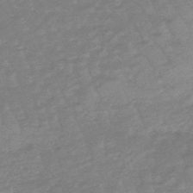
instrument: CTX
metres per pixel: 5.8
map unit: lHb
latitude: -49.2187
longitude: 82.9919
